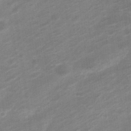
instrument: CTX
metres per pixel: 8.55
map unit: Nve
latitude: -19.6155
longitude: 106.7086
